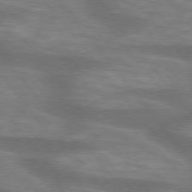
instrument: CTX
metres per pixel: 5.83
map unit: lApd
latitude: 75.2159
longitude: -58.1956
